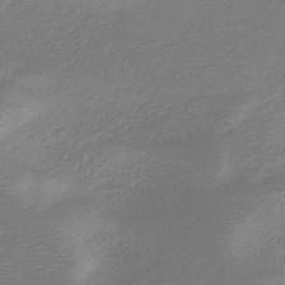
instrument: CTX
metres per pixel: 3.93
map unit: HNb
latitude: -48.2551
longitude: -41.7638
